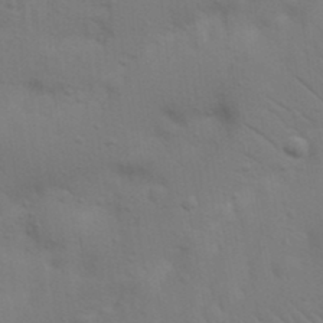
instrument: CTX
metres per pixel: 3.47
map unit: Nhu
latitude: 23.1403
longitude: -73.5372
